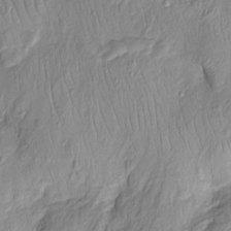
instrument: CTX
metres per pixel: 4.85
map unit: Htu
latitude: -5.8044
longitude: 154.2739
